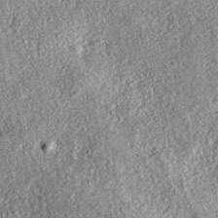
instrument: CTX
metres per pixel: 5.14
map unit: eAb
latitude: 37.2915
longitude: 108.6518
